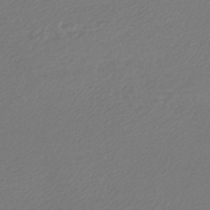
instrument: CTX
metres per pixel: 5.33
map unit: lHb
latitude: -45.2187
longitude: 59.8989
